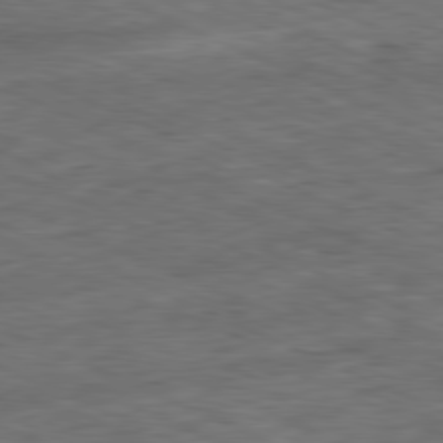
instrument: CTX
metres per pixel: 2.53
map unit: Ap
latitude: -81.1431
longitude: -90.4601
